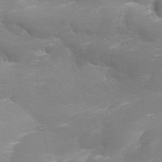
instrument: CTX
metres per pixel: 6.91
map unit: Ave
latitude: 10.9703
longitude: -106.2900
